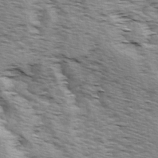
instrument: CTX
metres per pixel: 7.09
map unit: Ave
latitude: 14.9514
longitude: -103.8583
